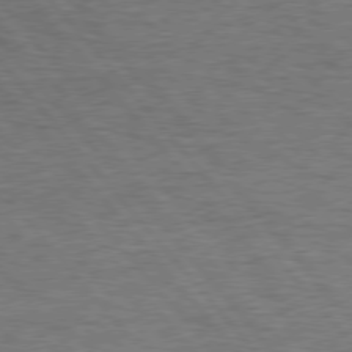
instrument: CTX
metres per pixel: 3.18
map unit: Hpe
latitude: 76.4412
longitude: -157.0836
